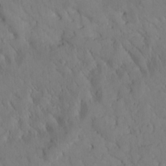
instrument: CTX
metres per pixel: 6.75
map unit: Htu
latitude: 0.3845
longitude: 176.0850
